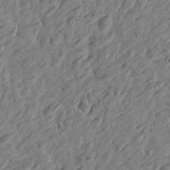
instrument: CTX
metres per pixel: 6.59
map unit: Htu
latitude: -3.2375
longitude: -179.3671
